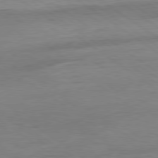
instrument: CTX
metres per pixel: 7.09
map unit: Ap
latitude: -80.4440
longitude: -80.6113
